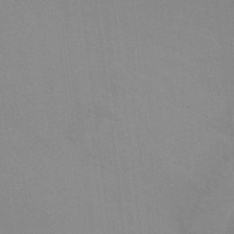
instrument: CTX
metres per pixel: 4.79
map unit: Nhu
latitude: -15.5399
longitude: -50.2333
